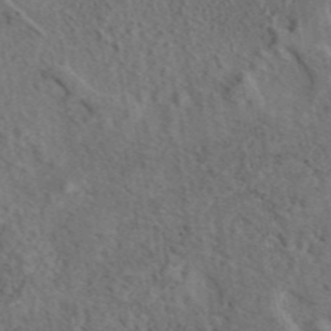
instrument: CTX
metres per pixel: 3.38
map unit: eAb
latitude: 43.7828
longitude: 114.5574
